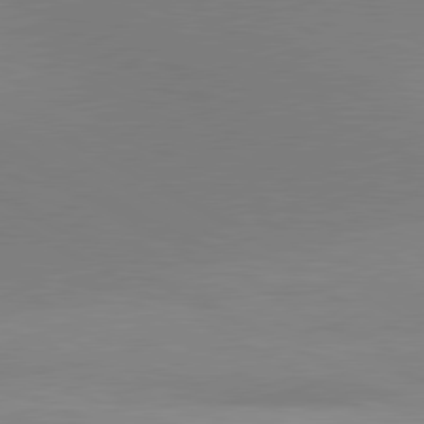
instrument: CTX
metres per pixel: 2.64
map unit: lApd
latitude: 80.2900
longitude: 132.3307
